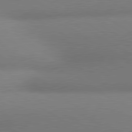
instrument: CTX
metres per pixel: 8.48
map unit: lApd
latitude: 80.6868
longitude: 130.8975
